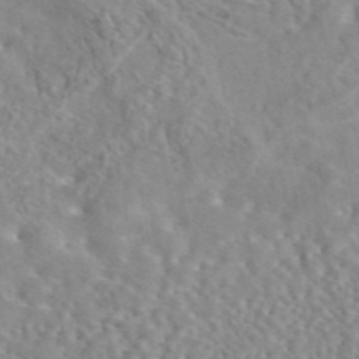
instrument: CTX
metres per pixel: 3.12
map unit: eAb
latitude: 44.6679
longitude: 112.4629
